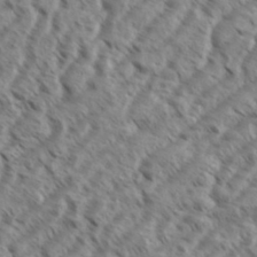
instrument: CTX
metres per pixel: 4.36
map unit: eHh
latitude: 36.1011
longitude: -138.5735
